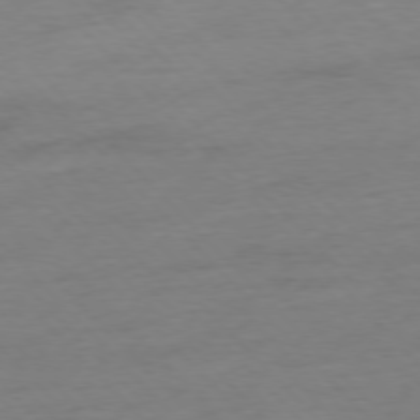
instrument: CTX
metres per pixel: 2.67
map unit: Hpe
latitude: -77.1620
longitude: -14.4223
